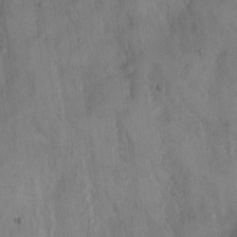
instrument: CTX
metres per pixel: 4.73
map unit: Hto
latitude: 13.7828
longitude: -59.9150
